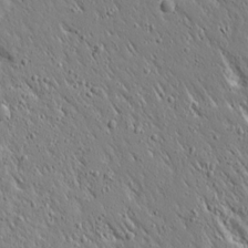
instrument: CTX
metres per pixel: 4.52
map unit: Ave
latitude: 15.9906
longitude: -140.9324
